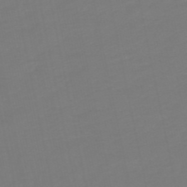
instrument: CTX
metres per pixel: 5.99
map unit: lHb
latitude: -50.0850
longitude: 80.1039
